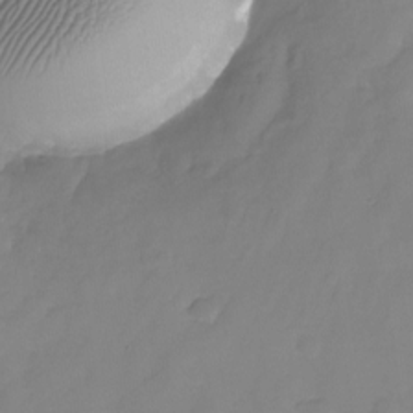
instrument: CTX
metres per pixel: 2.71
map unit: Nhu
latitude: -24.4629
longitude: -69.8017
